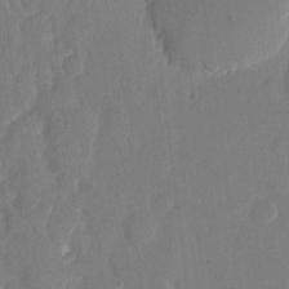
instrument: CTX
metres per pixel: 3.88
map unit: eHh
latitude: 11.2159
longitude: -69.4993
